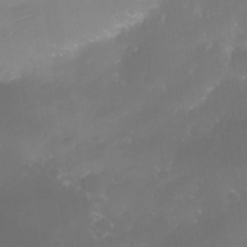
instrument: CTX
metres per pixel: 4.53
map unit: Nhe
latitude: -34.9164
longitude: -145.4237
